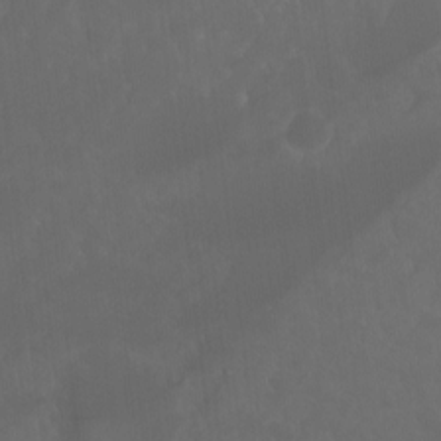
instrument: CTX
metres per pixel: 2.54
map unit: Nhu
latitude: -13.5399
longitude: -70.6301
